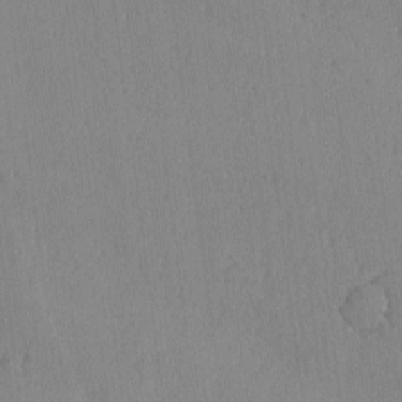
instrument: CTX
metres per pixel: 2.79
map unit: lAvf
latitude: -5.5399
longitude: -114.7813
